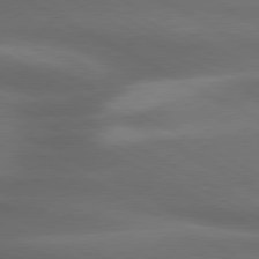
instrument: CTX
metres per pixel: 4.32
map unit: lApd
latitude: 79.6883
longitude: -119.2915
